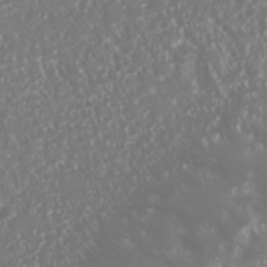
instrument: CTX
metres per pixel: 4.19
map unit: Nhu
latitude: -41.3509
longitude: -84.2145
